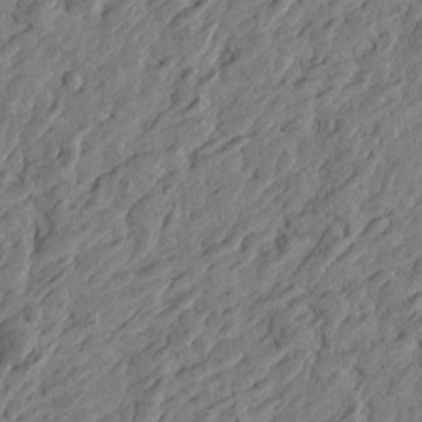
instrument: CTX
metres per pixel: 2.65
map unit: Htu
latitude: -3.1809
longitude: -179.2726
